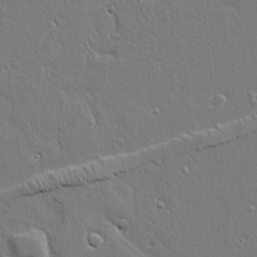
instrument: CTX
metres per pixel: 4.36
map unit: Aa
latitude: 12.4601
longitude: -125.5560
